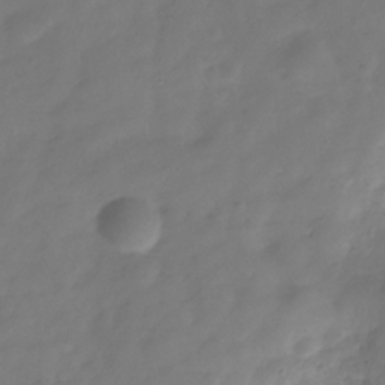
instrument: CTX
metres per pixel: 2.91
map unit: Hve
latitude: -31.0675
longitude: 92.1606
